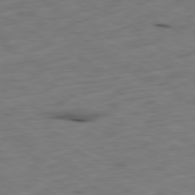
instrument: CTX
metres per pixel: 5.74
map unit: Ap
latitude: -80.9920
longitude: -71.4237
